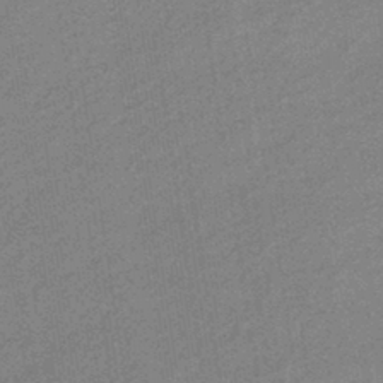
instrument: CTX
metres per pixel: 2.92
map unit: HNhu
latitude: -43.2753
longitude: 90.4251
